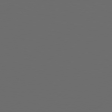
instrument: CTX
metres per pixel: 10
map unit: Hpe
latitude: 76.7624
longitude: -139.0458
